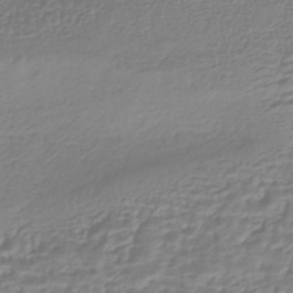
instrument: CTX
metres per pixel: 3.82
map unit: HNhu
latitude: -44.0094
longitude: 105.1431
